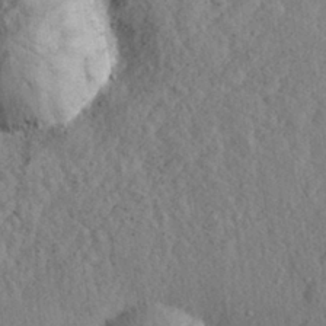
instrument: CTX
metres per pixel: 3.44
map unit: eHh
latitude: 28.9136
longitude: -77.3481
